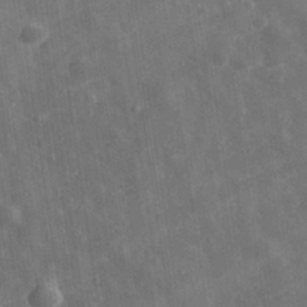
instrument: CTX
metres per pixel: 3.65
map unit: eHh
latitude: 31.9906
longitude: -78.3279
